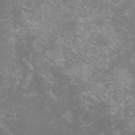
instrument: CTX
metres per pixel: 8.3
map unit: lHvf
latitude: -14.6330
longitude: -99.3481
